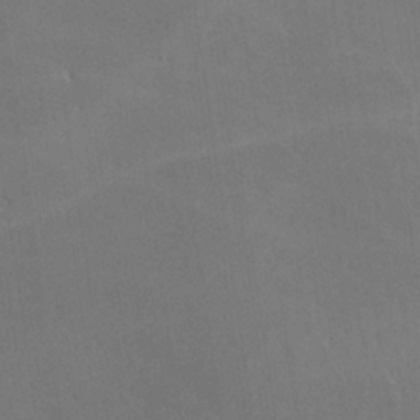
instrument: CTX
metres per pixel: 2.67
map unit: lHvf
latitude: -9.5021
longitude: -102.2900
